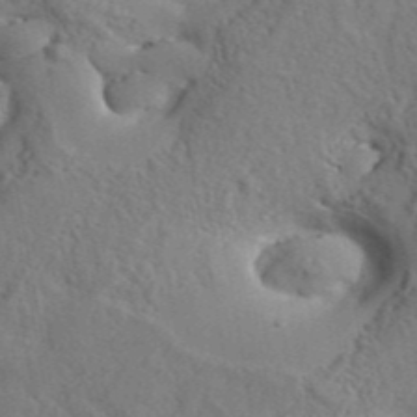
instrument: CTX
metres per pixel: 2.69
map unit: Aa
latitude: 34.1955
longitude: -133.9906
